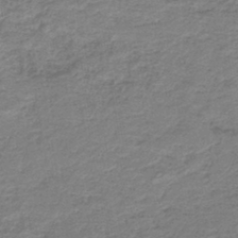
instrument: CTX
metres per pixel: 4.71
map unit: lHb
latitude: -41.3132
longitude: 53.7855
